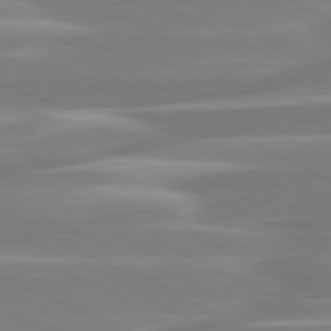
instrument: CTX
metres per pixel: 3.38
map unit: lApd
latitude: 80.8002
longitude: -130.1200
